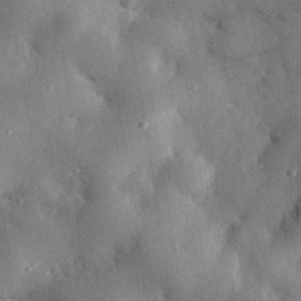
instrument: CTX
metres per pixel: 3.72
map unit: eHh
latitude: 30.8380
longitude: -79.9906
